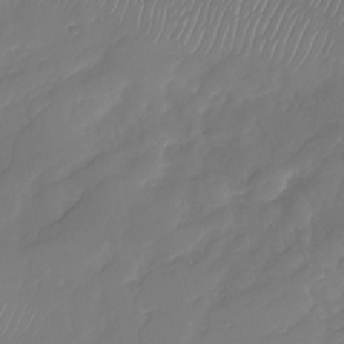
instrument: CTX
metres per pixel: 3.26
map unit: Nhu
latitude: -30.1417
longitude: -63.6883
